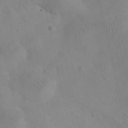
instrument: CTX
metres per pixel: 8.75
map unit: eHh
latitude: 25.5182
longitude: -66.9702
